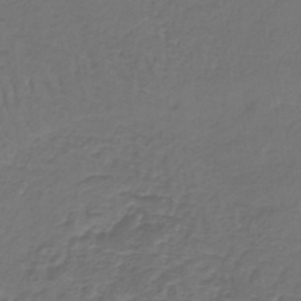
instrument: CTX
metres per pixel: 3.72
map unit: lHb
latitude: -39.2187
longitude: 63.8611
